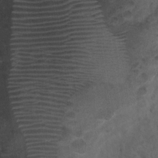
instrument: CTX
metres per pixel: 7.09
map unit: Nhu
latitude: 9.4427
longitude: -26.1389
